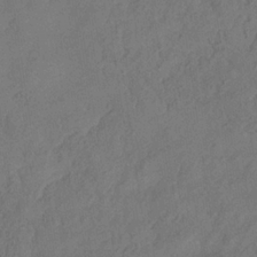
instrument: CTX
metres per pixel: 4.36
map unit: Hve
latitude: -33.6533
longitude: 92.2550
